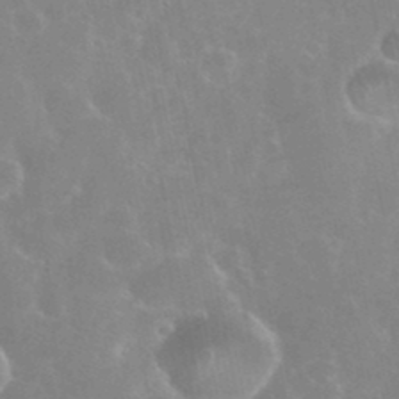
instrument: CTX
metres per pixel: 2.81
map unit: eHh
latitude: 35.8583
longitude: -59.3671
